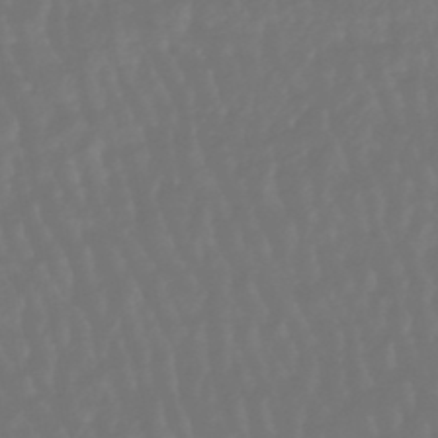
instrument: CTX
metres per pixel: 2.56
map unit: eHb
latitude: -46.9352
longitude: 79.8800
